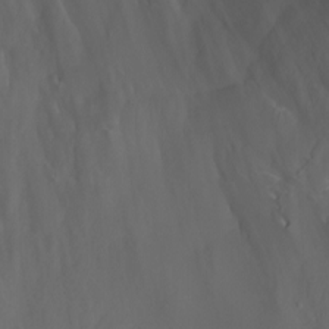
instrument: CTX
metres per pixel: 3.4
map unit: Nhu
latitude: -6.1417
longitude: -77.3292
